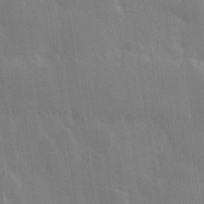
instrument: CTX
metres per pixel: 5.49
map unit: Hve
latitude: 27.6127
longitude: 146.7274
